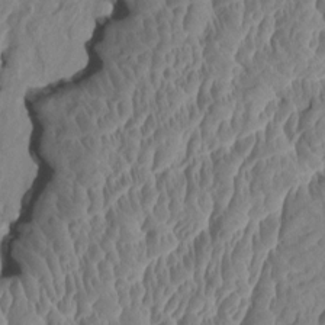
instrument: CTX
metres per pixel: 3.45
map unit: HNhu
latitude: 4.7057
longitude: -2.3467
